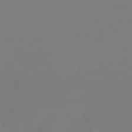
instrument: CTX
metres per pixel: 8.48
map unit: lHb
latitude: -48.7463
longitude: 65.8045
